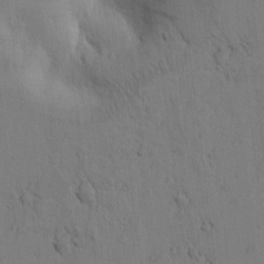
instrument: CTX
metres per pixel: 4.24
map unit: lAvf
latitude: 5.3482
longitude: 159.9367
